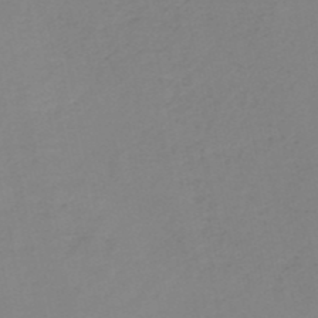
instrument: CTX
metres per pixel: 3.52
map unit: HNb
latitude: -50.8030
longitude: -54.2144
